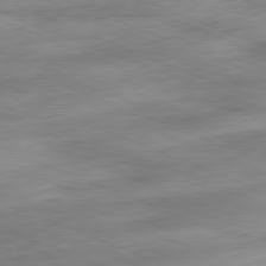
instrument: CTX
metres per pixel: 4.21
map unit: Ap
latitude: -81.8800
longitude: -80.4412
